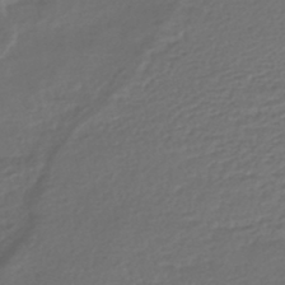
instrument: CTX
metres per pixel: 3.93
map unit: HNhu
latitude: -45.9556
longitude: 102.7652
